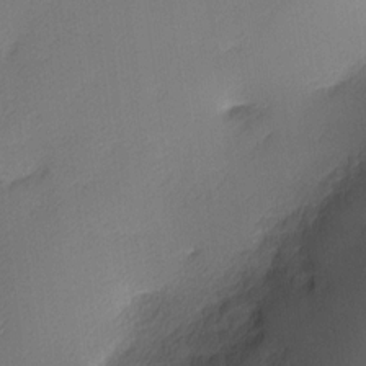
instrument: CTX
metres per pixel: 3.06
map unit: Nhu
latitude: 2.4979
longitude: -75.6694
